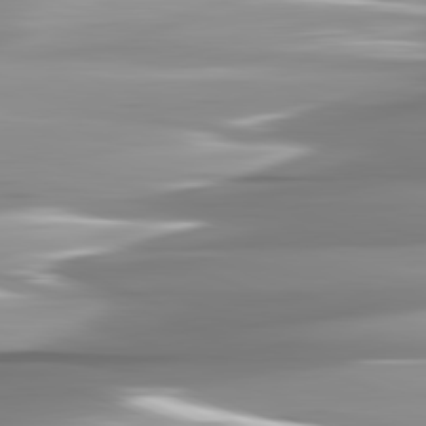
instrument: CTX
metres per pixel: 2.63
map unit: lApd
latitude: 82.2144
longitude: -141.8772
